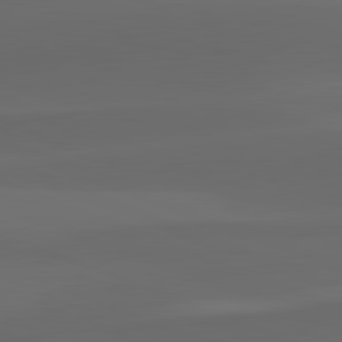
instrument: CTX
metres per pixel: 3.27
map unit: lApd
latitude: 81.9150
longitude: 131.5021
